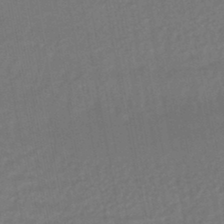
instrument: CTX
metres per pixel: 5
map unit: HNhu
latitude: -46.7463
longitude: 96.1228
